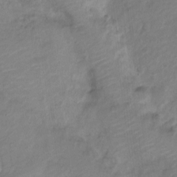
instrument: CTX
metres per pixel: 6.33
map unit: Nve
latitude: -18.1606
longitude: 108.9164
